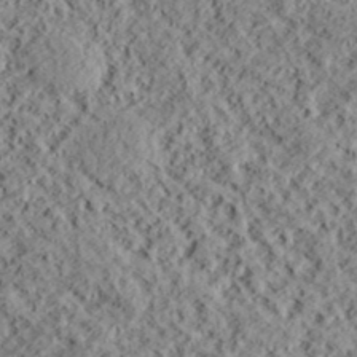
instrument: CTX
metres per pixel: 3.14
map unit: lHvf
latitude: 38.8002
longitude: -88.3846
